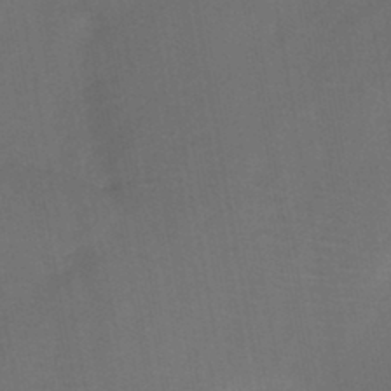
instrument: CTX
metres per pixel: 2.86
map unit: HNb
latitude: -44.3684
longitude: -39.6316
